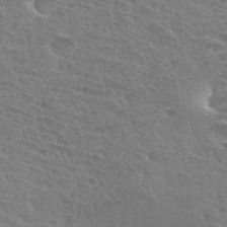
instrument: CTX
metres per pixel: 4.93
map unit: Hto
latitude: 32.1578
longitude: -41.5371
